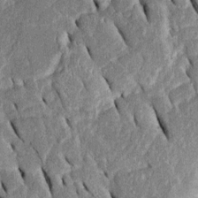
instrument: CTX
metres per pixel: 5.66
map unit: Htu
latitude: -0.8030
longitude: 150.1416
